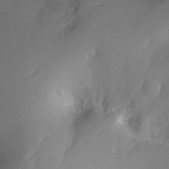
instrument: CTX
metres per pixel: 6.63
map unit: Nhu
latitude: -6.3306
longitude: -48.8002
